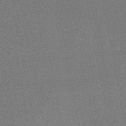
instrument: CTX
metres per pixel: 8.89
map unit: HNhu
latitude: -47.3698
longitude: 99.8044
